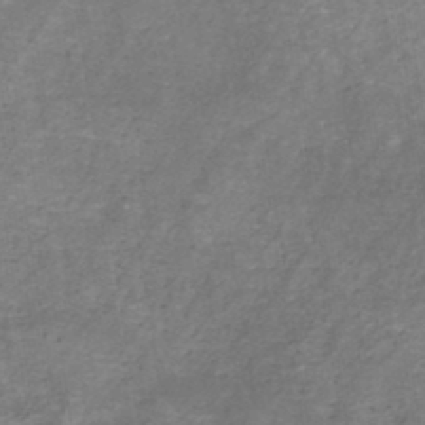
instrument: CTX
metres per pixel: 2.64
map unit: HNb
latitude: -45.5966
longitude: -45.5560
